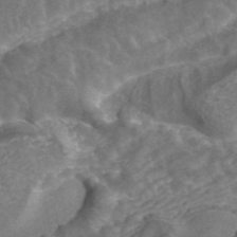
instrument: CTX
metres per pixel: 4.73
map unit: ANa
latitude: 43.2159
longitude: 25.2565
